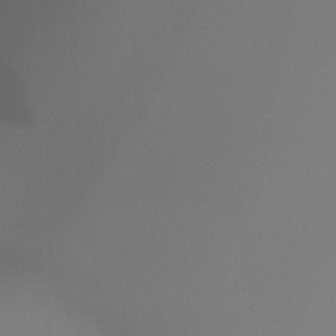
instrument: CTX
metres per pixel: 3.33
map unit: Ht
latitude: -14.8030
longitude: -50.8947
